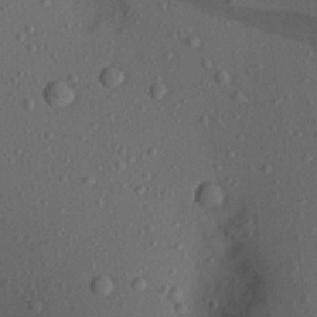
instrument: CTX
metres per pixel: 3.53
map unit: Aa
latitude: 22.3467
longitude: -139.2348
